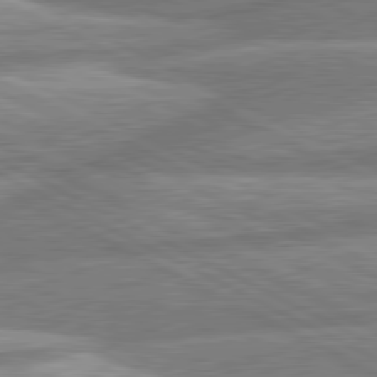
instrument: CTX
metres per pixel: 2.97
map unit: lApd
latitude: 80.6490
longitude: -167.4615
